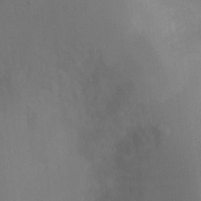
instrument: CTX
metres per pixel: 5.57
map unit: Ht
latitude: -8.7085
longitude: -24.9513
